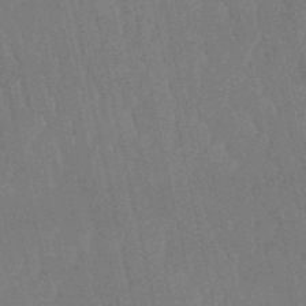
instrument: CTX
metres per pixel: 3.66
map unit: eHb
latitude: -50.7463
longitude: 78.4251
